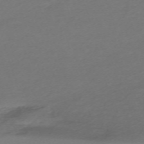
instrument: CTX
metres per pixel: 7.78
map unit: eHh
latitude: -62.7841
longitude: 53.1809
